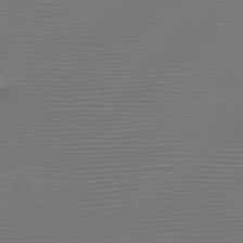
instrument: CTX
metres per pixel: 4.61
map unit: HNb
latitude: -47.6344
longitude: -41.8961
